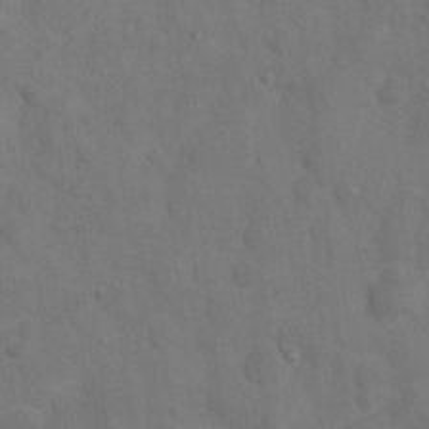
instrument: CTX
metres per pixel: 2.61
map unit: Nhu
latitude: 7.1781
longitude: -24.4034
